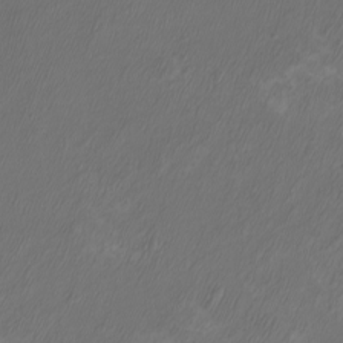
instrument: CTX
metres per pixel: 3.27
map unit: eHh
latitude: -7.0486
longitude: -76.4979
